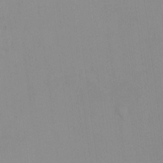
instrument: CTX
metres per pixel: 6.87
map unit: HNhu
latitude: -1.6911
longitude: -7.2348
